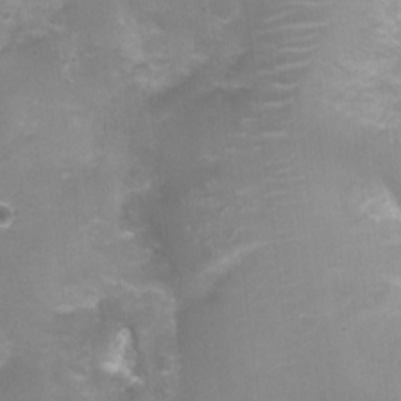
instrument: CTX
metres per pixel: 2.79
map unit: Nhu
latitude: 4.4790
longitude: -17.3860
